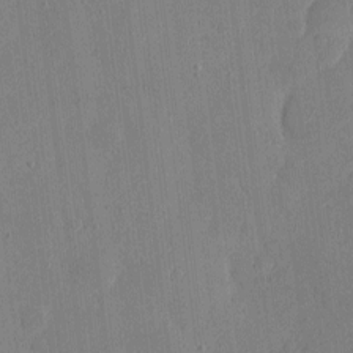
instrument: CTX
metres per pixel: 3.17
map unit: eHh
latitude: 4.7813
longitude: -72.5735
